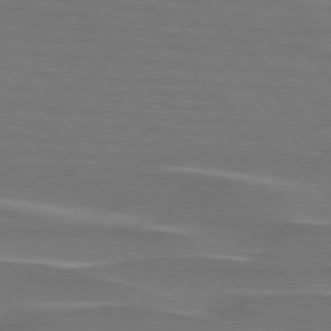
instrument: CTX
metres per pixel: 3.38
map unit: lApd
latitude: 75.9339
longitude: -80.0822
